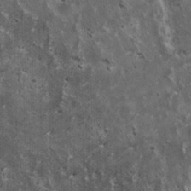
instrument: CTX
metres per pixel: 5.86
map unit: HNhu
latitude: 3.1025
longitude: 5.1242
